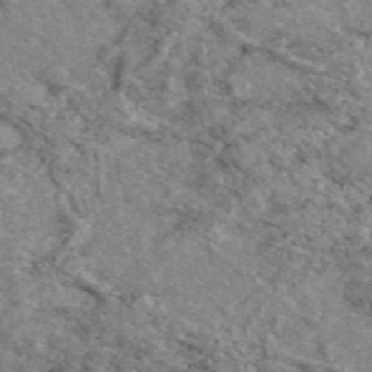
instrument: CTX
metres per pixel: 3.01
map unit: eAb
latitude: 49.1025
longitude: 113.9745
